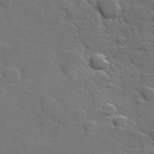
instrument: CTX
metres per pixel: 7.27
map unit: Hve
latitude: 25.2914
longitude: 148.5574
